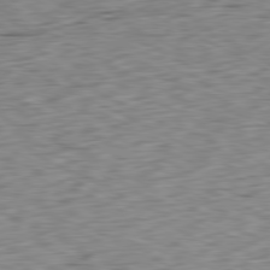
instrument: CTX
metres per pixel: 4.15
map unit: Ap
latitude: -80.7463
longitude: -72.1389
